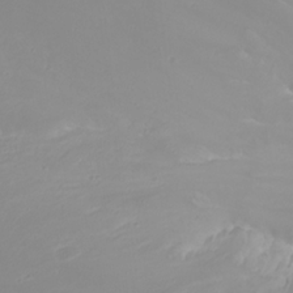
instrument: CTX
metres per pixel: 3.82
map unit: Nhu
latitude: 22.4790
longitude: -64.1200
